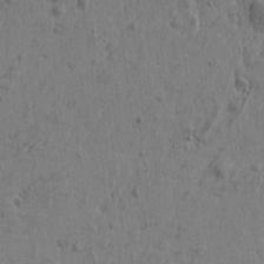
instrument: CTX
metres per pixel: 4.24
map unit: Htu
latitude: -5.6910
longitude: 179.7288
